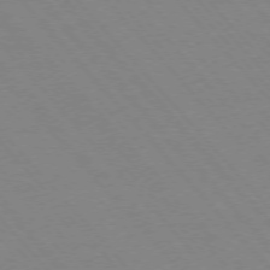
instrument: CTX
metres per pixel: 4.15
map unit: Ap
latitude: -76.0283
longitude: -86.3467
